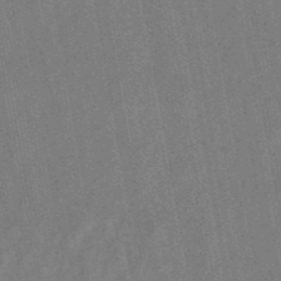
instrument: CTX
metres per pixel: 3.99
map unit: lHb
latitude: -49.1242
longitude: 73.2376
